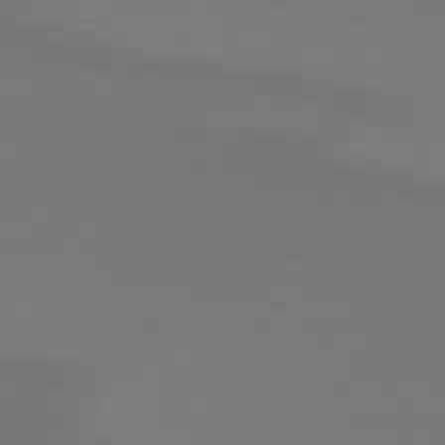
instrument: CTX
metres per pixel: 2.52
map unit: Hpe
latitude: 78.9892
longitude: -131.4427
